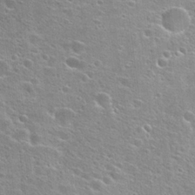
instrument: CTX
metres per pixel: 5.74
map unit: Hto
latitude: 25.3859
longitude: -45.7072
